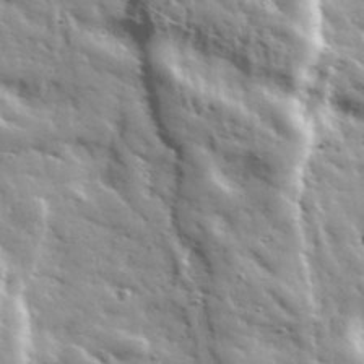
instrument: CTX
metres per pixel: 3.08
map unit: Ave
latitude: 36.8569
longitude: -110.7435
